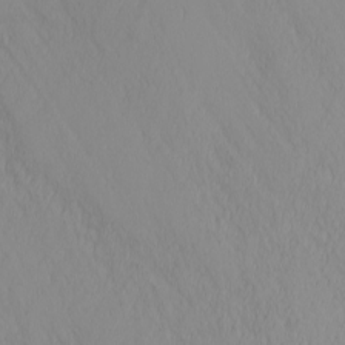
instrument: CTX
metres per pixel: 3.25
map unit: Nhu
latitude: -4.0094
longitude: -89.0081
